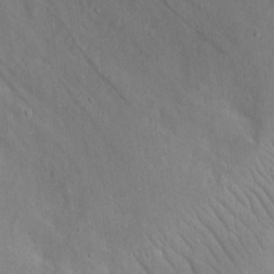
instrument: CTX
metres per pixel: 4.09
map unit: eHh
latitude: 18.2522
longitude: -72.2334
